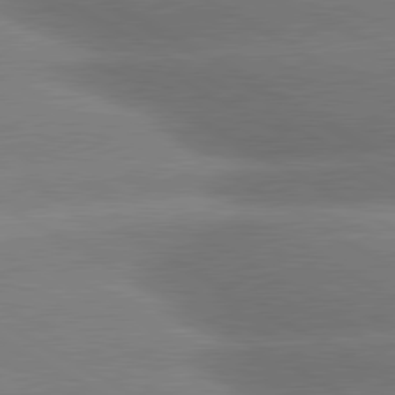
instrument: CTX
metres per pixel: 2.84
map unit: lApd
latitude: 80.3467
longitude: -155.5182
